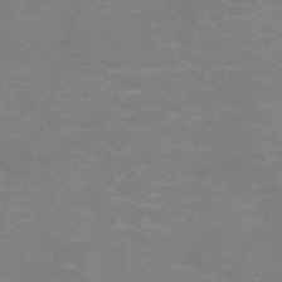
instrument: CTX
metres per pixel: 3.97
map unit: HNb
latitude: -46.3684
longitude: -46.8758
